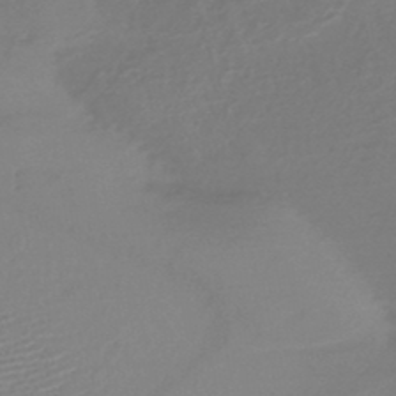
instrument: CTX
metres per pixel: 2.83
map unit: HNb
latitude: -46.5951
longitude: -41.8583
